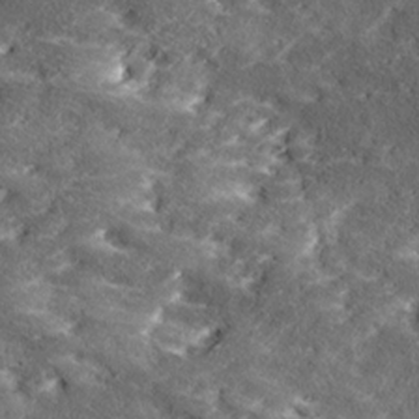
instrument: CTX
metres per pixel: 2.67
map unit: Ave
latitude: 18.4412
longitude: -136.2901
